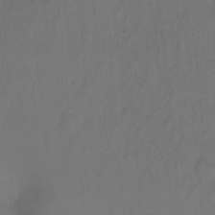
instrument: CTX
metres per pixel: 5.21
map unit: Ht
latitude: -9.5210
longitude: -37.1026
